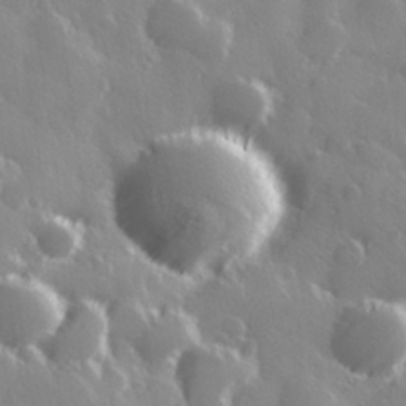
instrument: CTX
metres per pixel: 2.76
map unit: Hve
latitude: 28.8002
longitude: 146.8030
